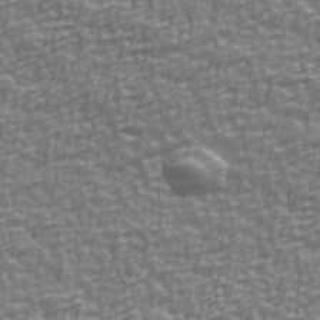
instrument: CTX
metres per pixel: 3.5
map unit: Ave
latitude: 40.8569
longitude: -113.0458
